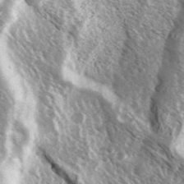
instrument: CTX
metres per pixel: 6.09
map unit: Ave
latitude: 37.3482
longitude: -110.0255
